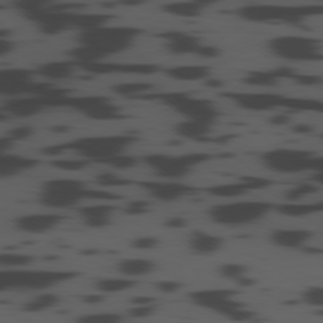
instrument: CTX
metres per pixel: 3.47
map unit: Ap
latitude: -79.5777
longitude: -63.1781
